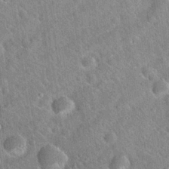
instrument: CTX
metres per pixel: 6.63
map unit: Hto
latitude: 20.2523
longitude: -52.7435
